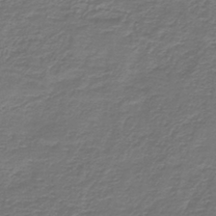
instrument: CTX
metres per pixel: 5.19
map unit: lHb
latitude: -42.8785
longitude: 57.4454
